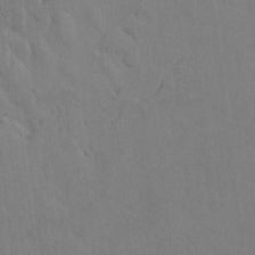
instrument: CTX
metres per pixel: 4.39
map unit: Htu
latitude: 3.5749
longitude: 151.9745
